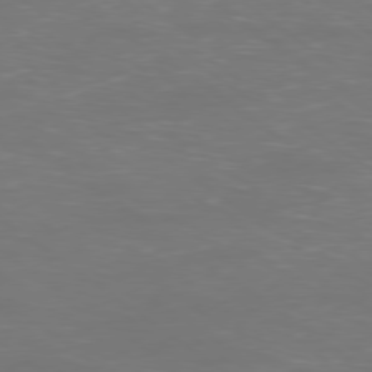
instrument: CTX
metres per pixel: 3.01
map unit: Ap
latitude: -79.1242
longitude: -61.8961
